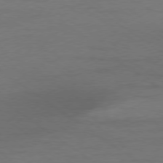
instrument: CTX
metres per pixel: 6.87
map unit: Ap
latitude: -79.2565
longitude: -53.5182
